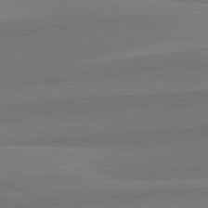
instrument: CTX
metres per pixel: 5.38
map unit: lApd
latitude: 82.3656
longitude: 137.8233
